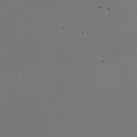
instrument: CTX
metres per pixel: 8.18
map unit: HNhu
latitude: -2.6896
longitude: -2.6301
